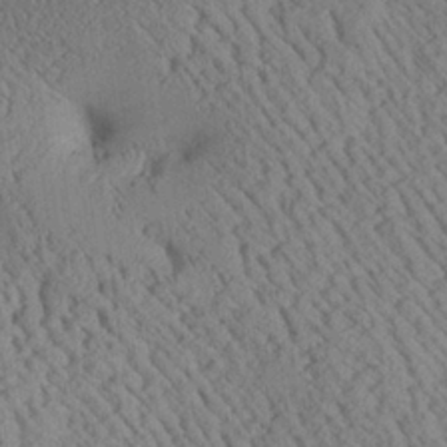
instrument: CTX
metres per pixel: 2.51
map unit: Aa
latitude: 25.2348
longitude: -134.1389
